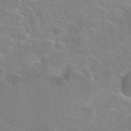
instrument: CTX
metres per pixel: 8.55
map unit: Hto
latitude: 35.7638
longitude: -46.9325
